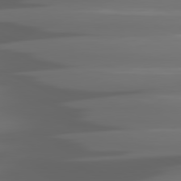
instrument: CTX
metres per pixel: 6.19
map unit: lApd
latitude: 81.0458
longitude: -141.6693
